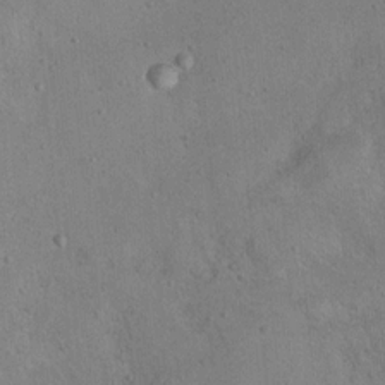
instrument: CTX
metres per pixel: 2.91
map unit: Nhu
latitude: 12.3656
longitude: -26.7813
